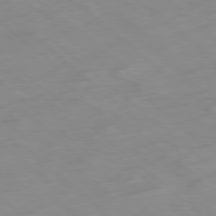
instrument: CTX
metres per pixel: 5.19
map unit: Hpe
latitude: -78.5384
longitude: -17.5749
